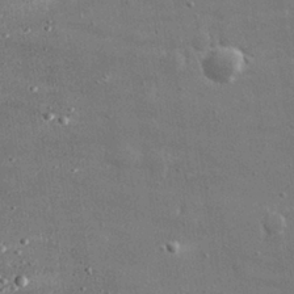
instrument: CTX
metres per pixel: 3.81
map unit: lHvf
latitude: 31.2159
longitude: -89.6127
